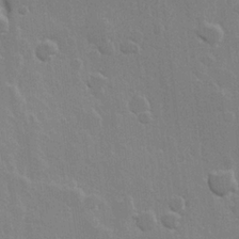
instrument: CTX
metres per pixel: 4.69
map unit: Hve
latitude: 22.5168
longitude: 148.8030
